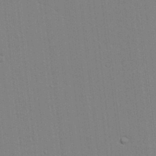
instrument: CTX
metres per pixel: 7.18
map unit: lAvf
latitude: 24.8757
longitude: -111.6316
